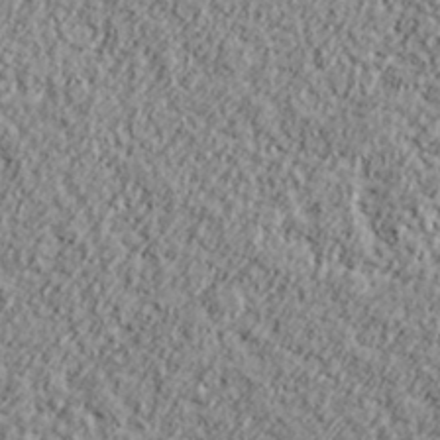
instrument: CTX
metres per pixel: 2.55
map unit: lHvf
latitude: 38.0444
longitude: -91.7261
